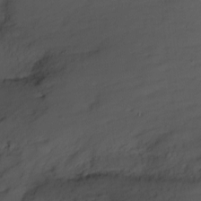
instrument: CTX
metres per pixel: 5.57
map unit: Nhe
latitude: -2.2739
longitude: -59.1970
